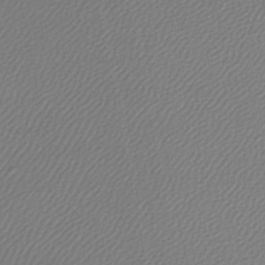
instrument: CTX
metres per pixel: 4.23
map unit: lHb
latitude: -45.2376
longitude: 75.3888
